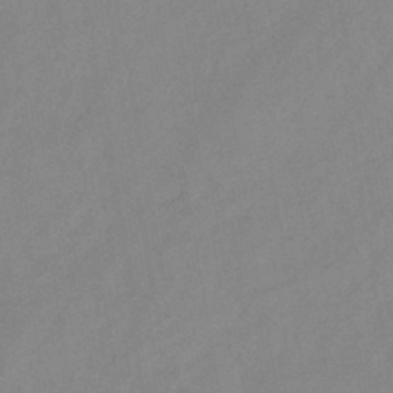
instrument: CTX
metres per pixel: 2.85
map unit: HNb
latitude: -45.7667
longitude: -38.9514
